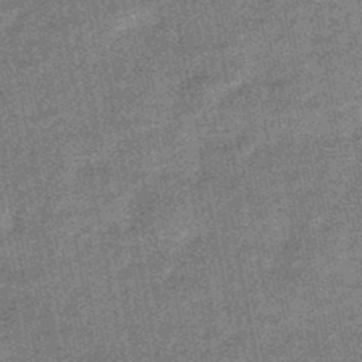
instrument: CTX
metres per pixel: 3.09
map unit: lHb
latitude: -47.9556
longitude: 77.7478
